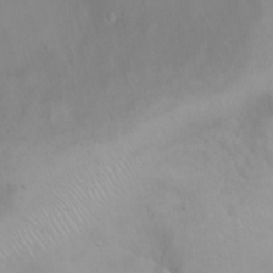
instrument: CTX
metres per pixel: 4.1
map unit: eHh
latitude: 25.1781
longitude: -64.5924
